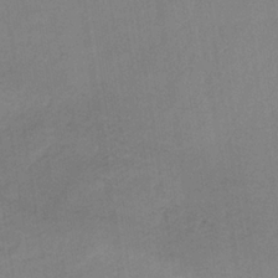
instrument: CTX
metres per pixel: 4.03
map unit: lHb
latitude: -34.3117
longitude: 67.0486
